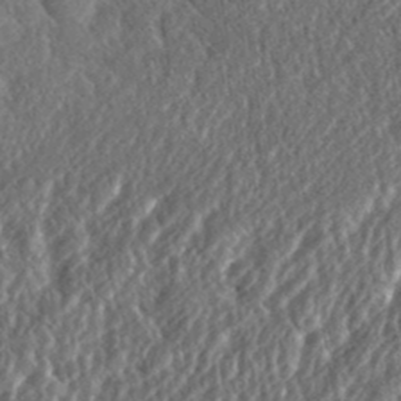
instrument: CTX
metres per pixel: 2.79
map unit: eHh
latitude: 37.2726
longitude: -138.5168
